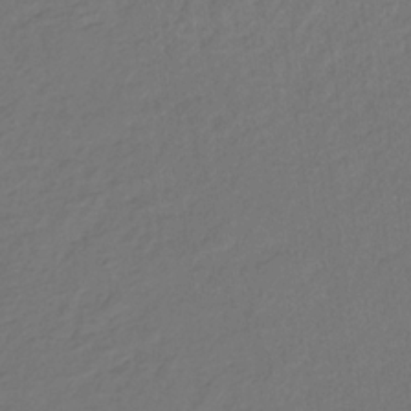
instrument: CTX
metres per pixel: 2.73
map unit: eHb
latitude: -30.5007
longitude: 67.7666
